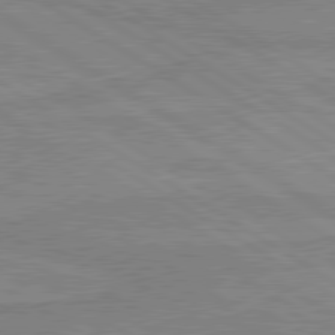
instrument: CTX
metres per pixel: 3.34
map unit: lApd
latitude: 80.2333
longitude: -174.9703
